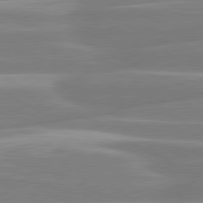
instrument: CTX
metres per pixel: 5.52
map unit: lApd
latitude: 80.7624
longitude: -134.1577
